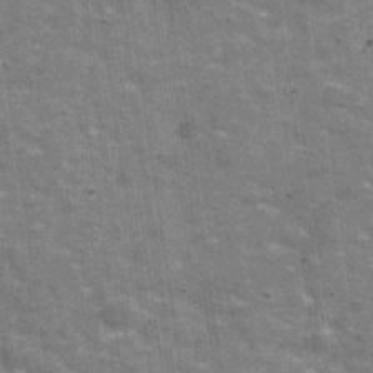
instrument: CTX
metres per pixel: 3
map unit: Hve
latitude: -30.2172
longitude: 93.3510
